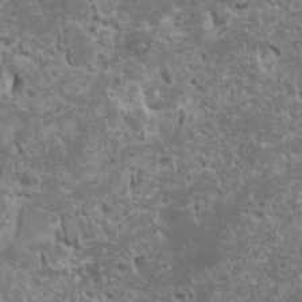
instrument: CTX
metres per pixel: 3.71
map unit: HNhu
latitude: -0.3873
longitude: 2.1983
